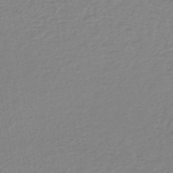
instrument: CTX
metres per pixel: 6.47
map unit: lHb
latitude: -41.6533
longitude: 63.1431
